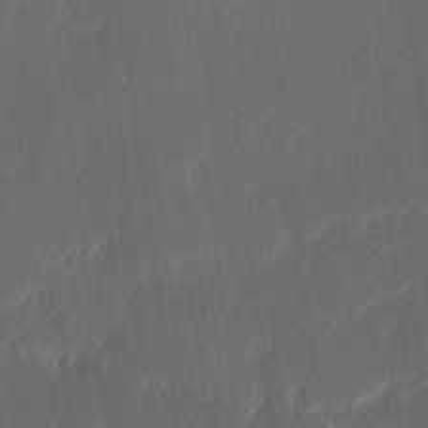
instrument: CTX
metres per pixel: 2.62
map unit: Ave
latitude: 16.0255
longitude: -139.0080
